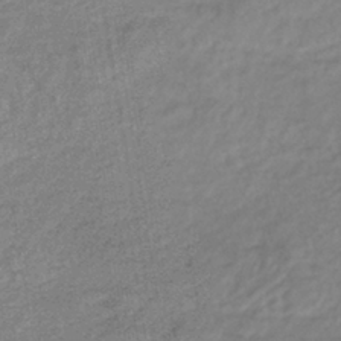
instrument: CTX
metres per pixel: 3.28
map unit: lHb
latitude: -40.5763
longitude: 71.4266
